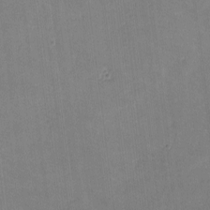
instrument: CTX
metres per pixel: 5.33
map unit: lHvf
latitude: -10.7085
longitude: -101.4804
